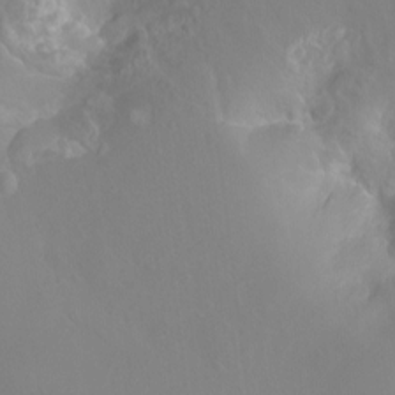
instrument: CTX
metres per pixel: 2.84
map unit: Ht
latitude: -11.3132
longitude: -43.7450
